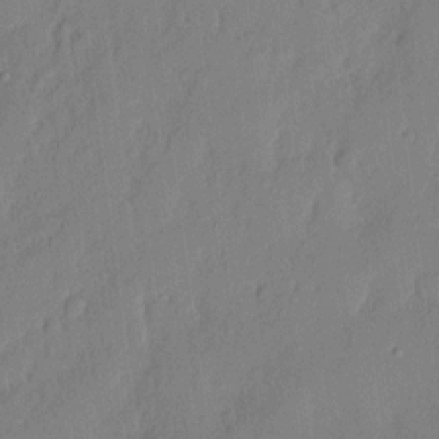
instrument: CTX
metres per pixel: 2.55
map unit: eHh
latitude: 4.4412
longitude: -76.9324
